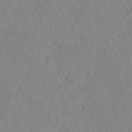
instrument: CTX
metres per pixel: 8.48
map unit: Aa
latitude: 24.5167
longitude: -131.6694
